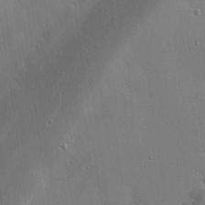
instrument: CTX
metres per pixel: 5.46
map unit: eHh
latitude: 25.2348
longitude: -89.4616
